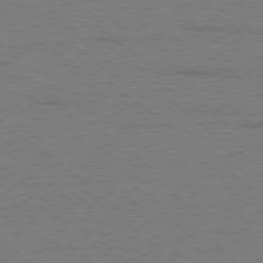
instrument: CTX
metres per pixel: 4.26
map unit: Ap
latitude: -78.8219
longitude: -82.6868
